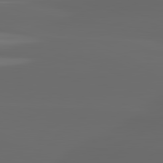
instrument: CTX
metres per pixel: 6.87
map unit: lApd
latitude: 82.7813
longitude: -135.8961
